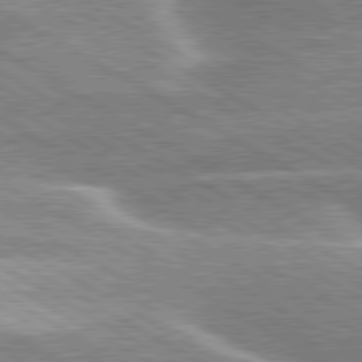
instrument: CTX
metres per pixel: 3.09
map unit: lApd
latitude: 80.1200
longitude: -120.9325
